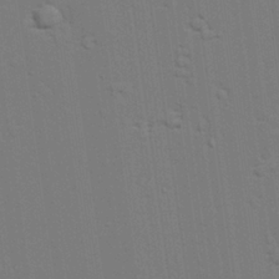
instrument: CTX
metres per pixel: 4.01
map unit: lAvf
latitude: 27.8017
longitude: -108.7057
